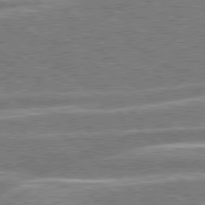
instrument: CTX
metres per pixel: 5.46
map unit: Hpe
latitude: 78.5357
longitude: -157.9906
